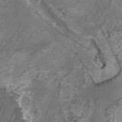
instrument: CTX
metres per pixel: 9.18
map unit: HNhu
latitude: 2.9513
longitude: -3.1781
